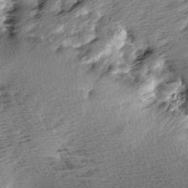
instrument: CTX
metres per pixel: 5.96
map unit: Aa
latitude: 6.3845
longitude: -137.2348
